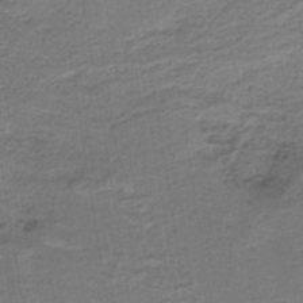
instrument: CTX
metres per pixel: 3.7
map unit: lHb
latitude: -41.7666
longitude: 53.0864
